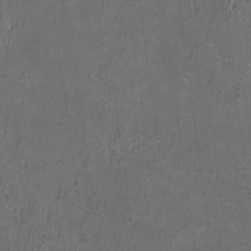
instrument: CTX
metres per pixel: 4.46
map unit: HNhu
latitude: 0.8191
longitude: -0.6679
